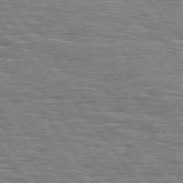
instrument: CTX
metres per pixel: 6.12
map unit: Hpe
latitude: 74.6679
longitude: -138.8758
